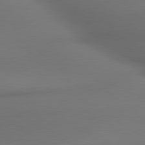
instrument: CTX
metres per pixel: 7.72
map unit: lApd
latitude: 79.8961
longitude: -175.3293
